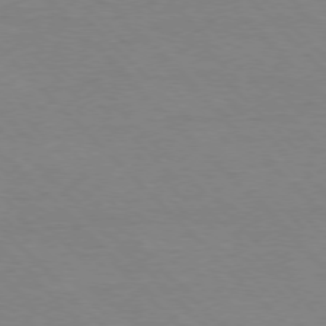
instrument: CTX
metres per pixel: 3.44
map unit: Ap
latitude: -77.5021
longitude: -87.2726
